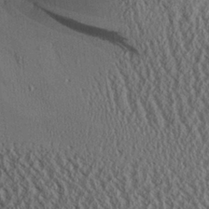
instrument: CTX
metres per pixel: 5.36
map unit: Aa
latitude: 26.4790
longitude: -134.1577
